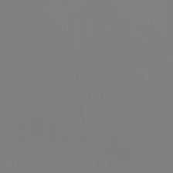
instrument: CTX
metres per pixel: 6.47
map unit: Nhu
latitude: -14.1228
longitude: -55.6505
